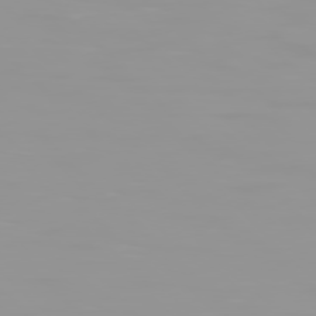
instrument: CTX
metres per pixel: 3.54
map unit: Hpe
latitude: 77.6127
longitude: -140.7624
